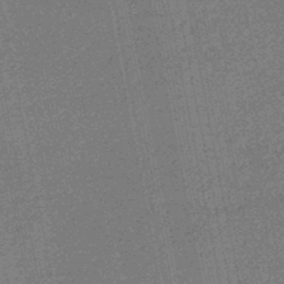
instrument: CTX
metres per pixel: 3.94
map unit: HNhu
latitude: -48.1417
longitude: 99.3509
